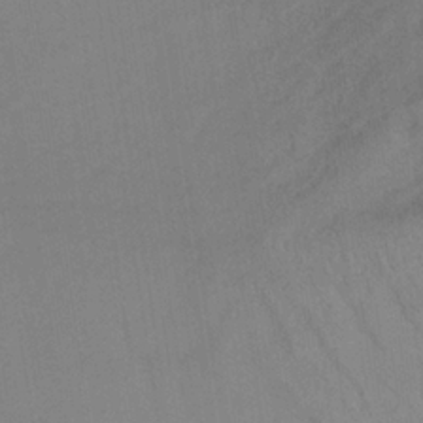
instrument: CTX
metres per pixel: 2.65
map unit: lHb
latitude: -34.5196
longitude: 66.6707
